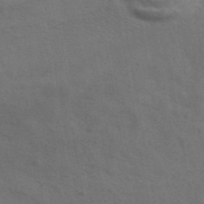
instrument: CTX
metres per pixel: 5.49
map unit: ANa
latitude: 43.0647
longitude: 29.5777
